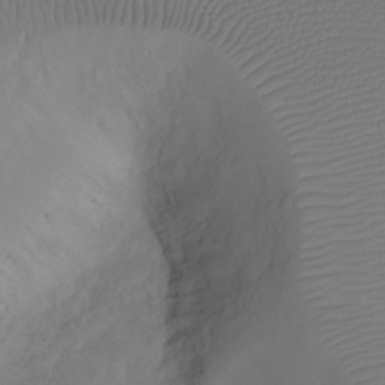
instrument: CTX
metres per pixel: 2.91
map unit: Ht
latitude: -6.6707
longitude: -34.1388
